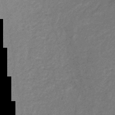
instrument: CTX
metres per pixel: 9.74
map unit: lHb
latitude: -36.7652
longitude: 59.4643
